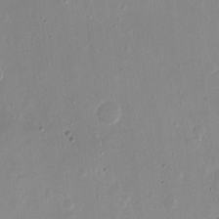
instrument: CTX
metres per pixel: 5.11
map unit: Nhu
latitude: -10.9542
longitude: -37.0837
